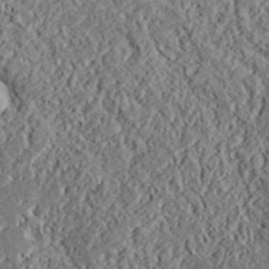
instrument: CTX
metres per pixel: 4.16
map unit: lHvf
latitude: 38.8380
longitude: -88.2145
